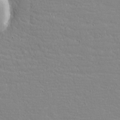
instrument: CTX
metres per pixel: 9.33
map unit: eHh
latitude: -3.8233
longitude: -80.9703
